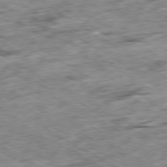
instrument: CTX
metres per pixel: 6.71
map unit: Ap
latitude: -80.1228
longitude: -85.3293
